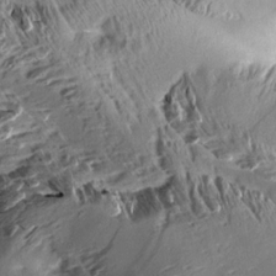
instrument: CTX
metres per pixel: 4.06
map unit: Aa
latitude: 10.3845
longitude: -142.6491
